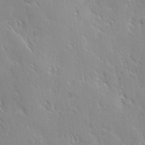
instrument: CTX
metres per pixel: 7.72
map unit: Ave
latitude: 9.5749
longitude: -103.8772
